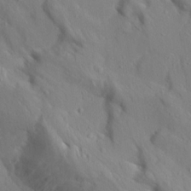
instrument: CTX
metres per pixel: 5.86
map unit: Aa
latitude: 13.2159
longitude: -142.6869
